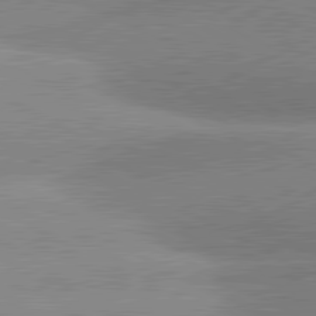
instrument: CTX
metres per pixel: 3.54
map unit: lApd
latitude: 81.2726
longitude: -163.5749
